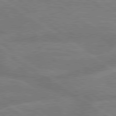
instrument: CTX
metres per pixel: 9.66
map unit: lApd
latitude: 79.5749
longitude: -164.8380
